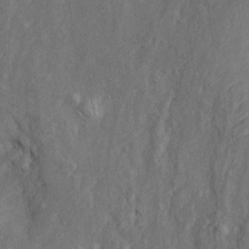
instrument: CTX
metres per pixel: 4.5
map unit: Htu
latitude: -6.9353
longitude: 155.0486
